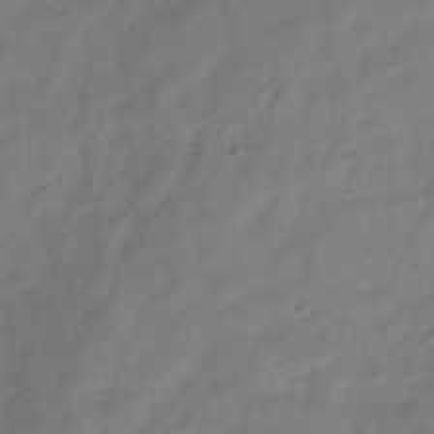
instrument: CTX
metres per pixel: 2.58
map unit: Hve
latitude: -33.8612
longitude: 90.4251
